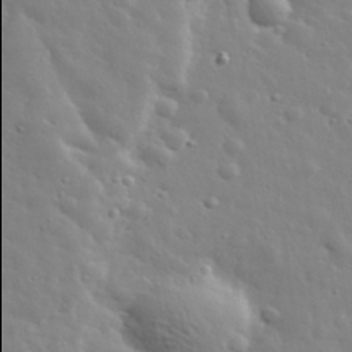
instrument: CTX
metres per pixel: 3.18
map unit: lHvf
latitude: 34.4223
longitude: -81.9906
